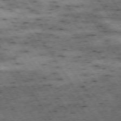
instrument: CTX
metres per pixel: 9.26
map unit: Hpe
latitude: -74.0094
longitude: 3.5021
